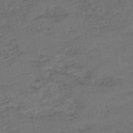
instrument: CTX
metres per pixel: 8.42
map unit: eHh
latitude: -54.5574
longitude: -89.8773
